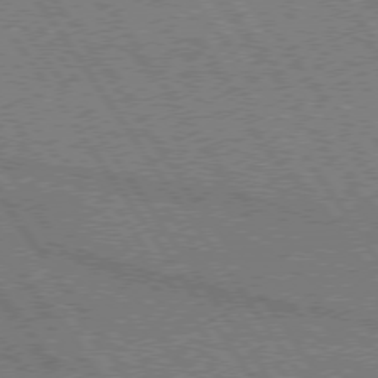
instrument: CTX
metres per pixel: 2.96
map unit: lApd
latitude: 74.7624
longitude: -80.1767
